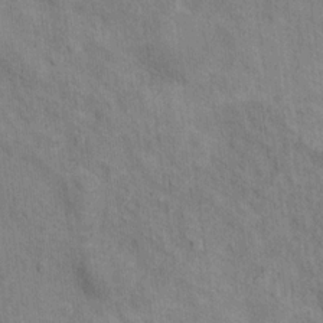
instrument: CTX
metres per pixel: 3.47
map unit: Hto
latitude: 14.4223
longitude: -37.9150
